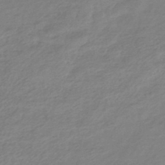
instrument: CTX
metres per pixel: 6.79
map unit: eHb
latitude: -44.6896
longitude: 89.4643
